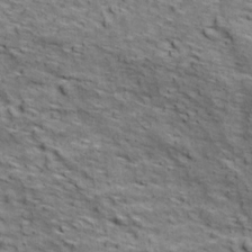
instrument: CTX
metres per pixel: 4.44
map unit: Ave
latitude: 18.5923
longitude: -134.1011
